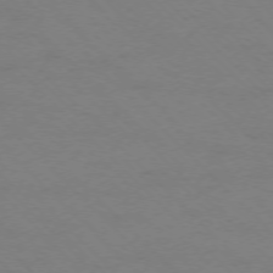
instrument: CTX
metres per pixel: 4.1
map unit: Ap
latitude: -75.5211
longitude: -78.1578
